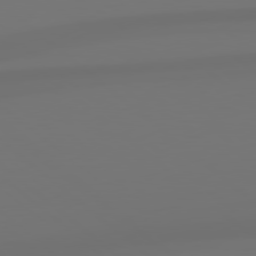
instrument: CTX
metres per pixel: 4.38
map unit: Hpe
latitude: 78.8947
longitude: -134.9513
